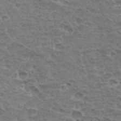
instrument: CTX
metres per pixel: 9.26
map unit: Hto
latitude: 33.8583
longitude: -44.6868
